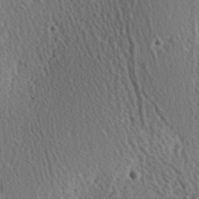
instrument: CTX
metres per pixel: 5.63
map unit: Hve
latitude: 2.2522
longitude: -124.4790
